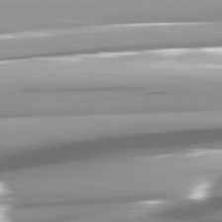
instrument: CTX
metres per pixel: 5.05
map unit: lApd
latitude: 81.7827
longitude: -146.5357
